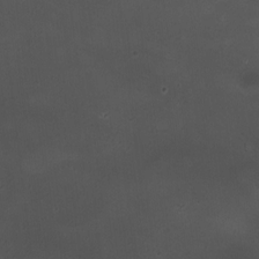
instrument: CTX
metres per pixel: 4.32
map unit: HNhu
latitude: 6.2145
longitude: 9.9178
